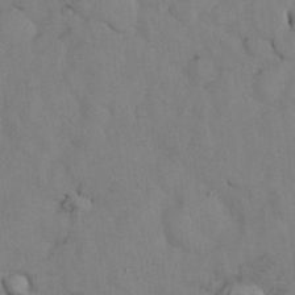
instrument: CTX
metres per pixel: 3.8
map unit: Nhu
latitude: 27.5938
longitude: -71.0458
